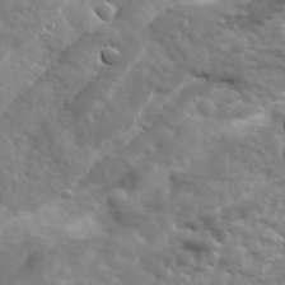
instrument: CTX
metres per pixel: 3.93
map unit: Ave
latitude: 18.8191
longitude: -133.4238
